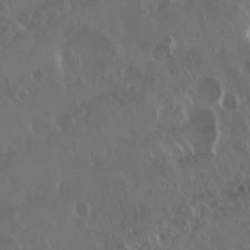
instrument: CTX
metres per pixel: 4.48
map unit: Nhu
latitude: 29.5938
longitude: -59.8583
